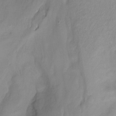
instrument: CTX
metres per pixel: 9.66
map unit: Nhu
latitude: -14.0472
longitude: -54.7246
